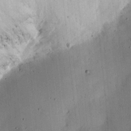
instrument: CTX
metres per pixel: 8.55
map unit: Ht
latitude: 12.9325
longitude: -74.3656
